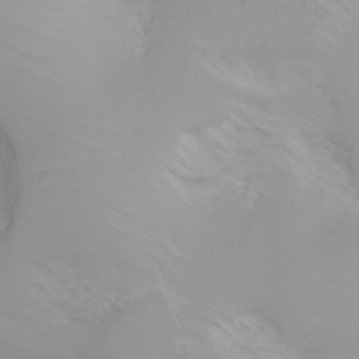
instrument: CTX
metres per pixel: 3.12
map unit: Aa
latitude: -6.4062
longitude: -85.1781
